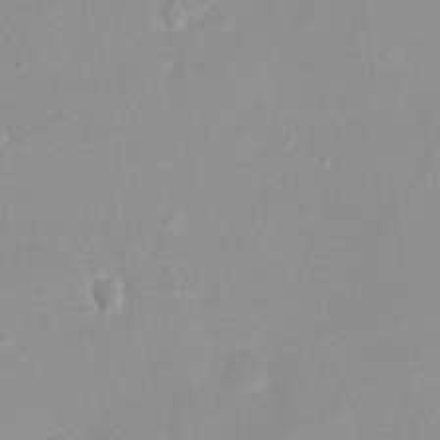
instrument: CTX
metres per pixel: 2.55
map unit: eHh
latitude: -4.3117
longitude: -75.5560
